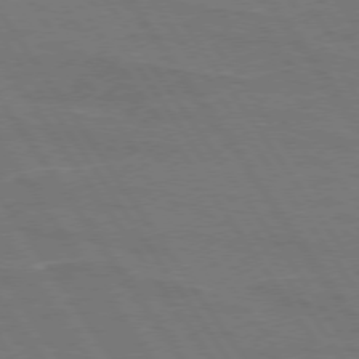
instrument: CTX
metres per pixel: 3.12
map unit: lApd
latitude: 74.3656
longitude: -56.5734
